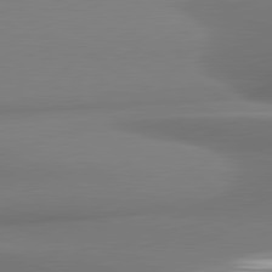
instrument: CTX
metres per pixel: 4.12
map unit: lApd
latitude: 81.1970
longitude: 177.6155
